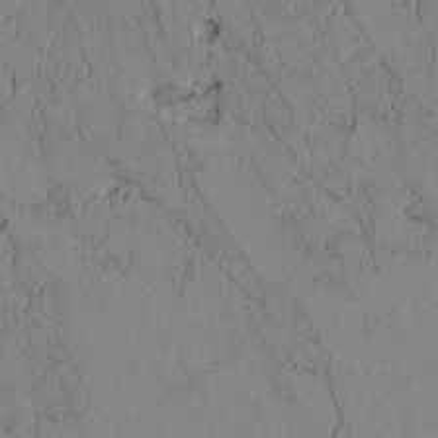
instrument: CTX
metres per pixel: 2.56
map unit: Htu
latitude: 3.6694
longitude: 153.2187
